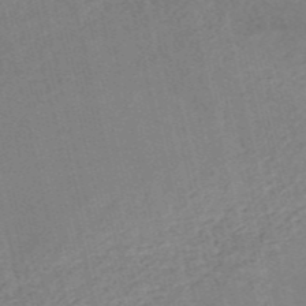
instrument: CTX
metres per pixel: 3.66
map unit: HNb
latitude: -54.1984
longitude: -45.7260
